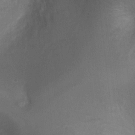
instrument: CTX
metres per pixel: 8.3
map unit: Ht
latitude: 2.4979
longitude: -27.0459
